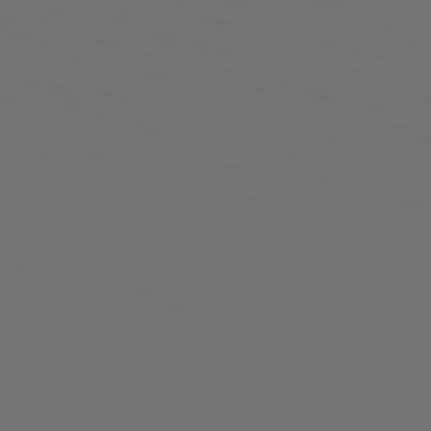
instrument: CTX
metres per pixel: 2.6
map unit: Hpe
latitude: 74.5168
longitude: -125.5749
